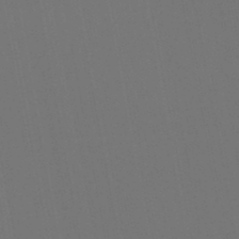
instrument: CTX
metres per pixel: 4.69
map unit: lHb
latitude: -46.3495
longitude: 76.5574
